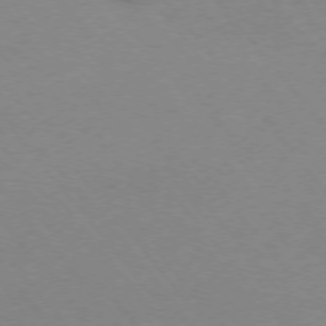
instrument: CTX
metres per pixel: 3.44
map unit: Ap
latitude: -75.5588
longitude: -70.6301
